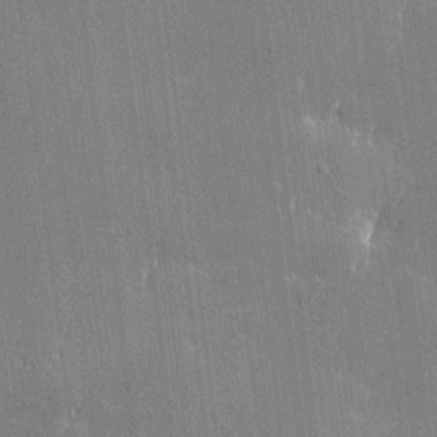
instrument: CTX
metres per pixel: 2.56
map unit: Htu
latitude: -7.0297
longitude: 176.1606
